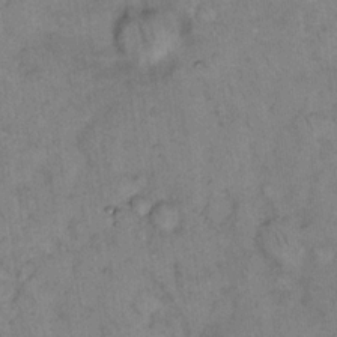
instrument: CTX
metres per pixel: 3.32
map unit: eHh
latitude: 14.9892
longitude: -65.0647
